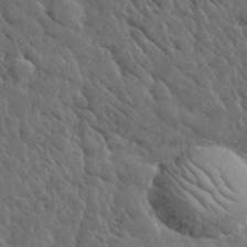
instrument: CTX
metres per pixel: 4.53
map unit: lHvf
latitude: 34.2711
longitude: -86.6490
